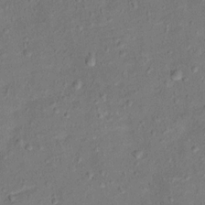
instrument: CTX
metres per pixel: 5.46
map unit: Ht
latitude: 12.7058
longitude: -38.9891
